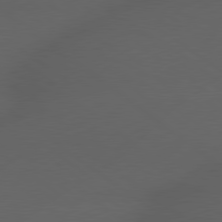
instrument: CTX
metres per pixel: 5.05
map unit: lApd
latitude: 79.2348
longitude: -162.6302
